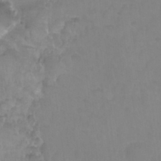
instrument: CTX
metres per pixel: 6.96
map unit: Nhu
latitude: 27.5560
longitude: -54.5168
